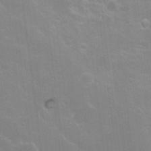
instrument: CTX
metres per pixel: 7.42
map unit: Nhu
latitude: 9.1592
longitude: -22.2333
